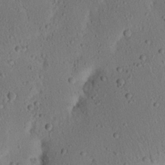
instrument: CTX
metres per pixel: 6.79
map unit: Nhu
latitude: 22.8380
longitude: -72.9892
